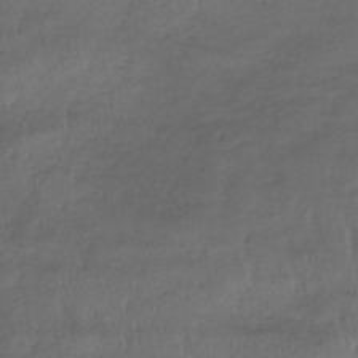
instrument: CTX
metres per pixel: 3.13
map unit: lHb
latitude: -37.5021
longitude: 68.3873
